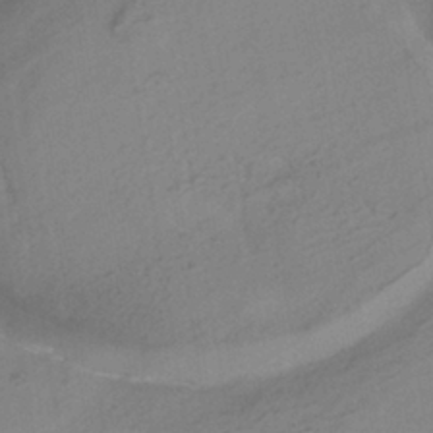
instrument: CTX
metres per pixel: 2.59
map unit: HNhu
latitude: -40.5007
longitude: 101.7477
